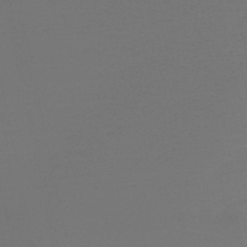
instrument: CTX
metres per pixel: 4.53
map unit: lHb
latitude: -47.6155
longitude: 65.2754
